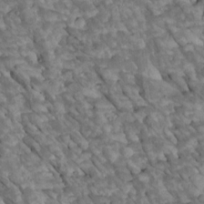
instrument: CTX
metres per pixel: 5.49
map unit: Htu
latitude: 1.4804
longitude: 144.3684
